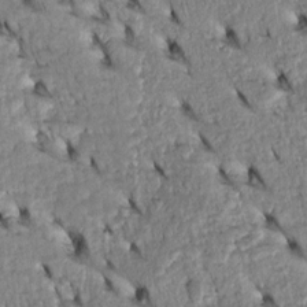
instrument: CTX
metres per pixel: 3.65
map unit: Htu
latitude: -5.0864
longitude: 153.8044
